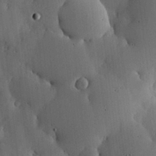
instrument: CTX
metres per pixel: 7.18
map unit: lHvf
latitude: 17.8583
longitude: -113.9528
